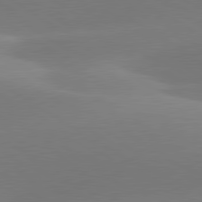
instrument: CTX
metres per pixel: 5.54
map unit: lApd
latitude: 79.9906
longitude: -95.2537
